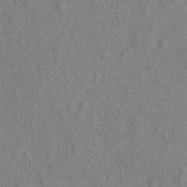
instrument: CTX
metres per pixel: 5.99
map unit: eHh
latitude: -1.8045
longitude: 18.8786
